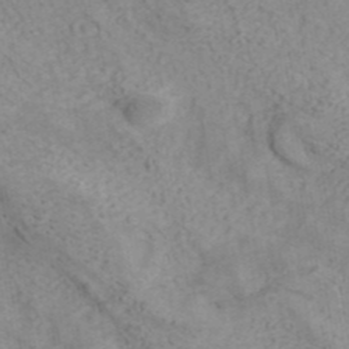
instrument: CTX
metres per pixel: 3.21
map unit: ANa
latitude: 41.1403
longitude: 15.5021
